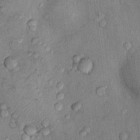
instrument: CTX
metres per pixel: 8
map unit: Nhu
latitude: 9.7261
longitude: -24.8569
